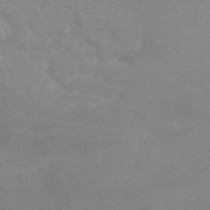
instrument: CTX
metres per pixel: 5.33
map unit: HNhu
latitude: 6.4223
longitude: 14.3307
